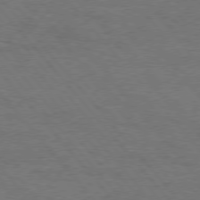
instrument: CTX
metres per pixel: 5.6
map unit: Hpe
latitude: 75.6694
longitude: -152.0444
